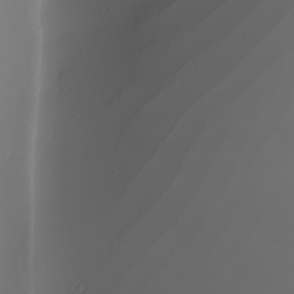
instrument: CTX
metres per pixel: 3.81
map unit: Nhu
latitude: -7.5777
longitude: -95.4993
